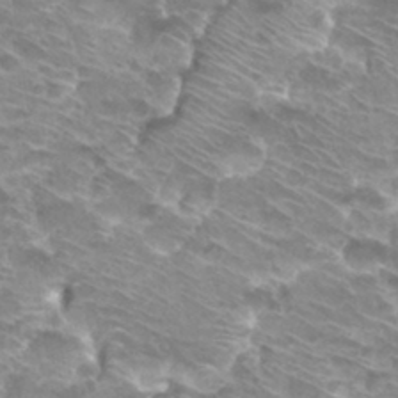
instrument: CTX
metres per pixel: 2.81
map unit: Hto
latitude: 32.0255
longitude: -42.7246
